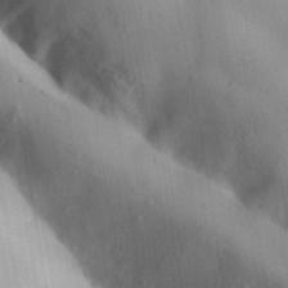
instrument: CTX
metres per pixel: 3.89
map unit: Aa
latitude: 32.4412
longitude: -144.6868
